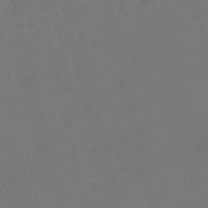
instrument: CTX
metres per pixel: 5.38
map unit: HNb
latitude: -53.2187
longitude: -48.3467
